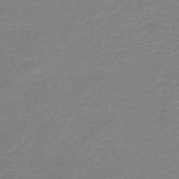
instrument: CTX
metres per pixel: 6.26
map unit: HNb
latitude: -48.1606
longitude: 55.8234
